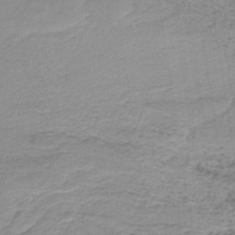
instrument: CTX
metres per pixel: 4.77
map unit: lHb
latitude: -35.4265
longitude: 60.1039
